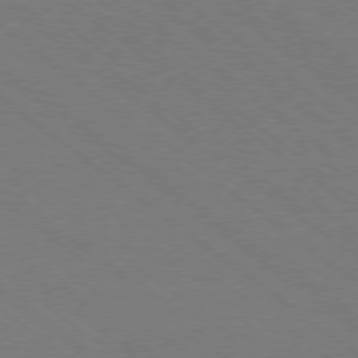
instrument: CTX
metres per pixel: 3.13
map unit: Ap
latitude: -78.7274
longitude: -64.1956
